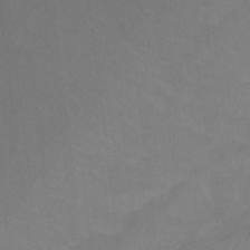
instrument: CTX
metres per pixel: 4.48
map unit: Nhu
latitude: -11.6533
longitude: -40.5167
